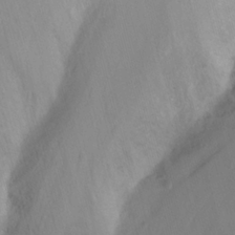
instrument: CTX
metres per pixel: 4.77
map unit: Nhu
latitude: -8.8030
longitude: -46.9136
